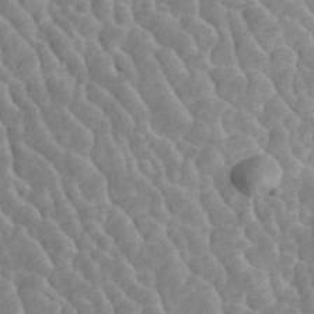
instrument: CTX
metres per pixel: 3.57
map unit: ANa
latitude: 45.4048
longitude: 24.4629
